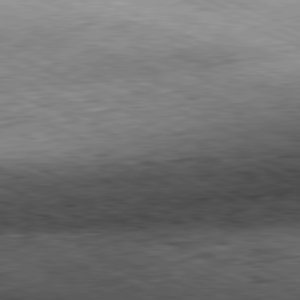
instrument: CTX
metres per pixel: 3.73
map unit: Hpe
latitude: -81.6533
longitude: 11.9178
